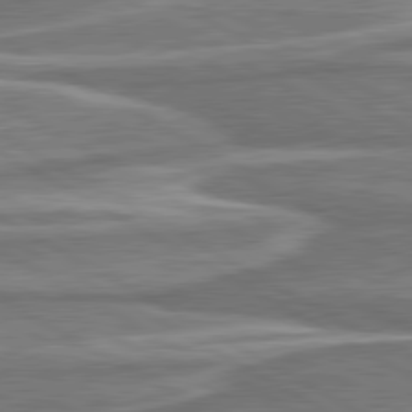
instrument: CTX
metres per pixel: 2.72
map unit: lApd
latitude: 80.5735
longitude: -178.0633
